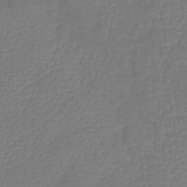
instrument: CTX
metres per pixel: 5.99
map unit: lHb
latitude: -42.5006
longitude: 77.1431
